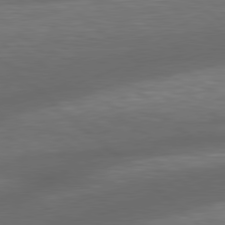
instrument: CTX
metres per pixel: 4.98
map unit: lApd
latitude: 79.0459
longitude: -116.9703
